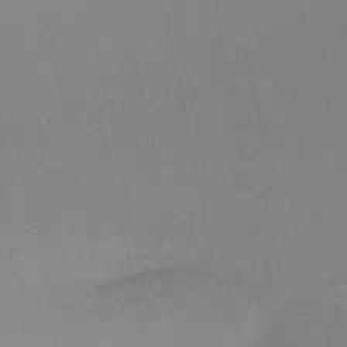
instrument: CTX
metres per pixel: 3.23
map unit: HNb
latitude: -46.2739
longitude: -41.6882
